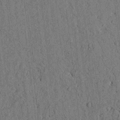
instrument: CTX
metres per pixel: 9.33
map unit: lAvf
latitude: 4.4979
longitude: 169.5021
